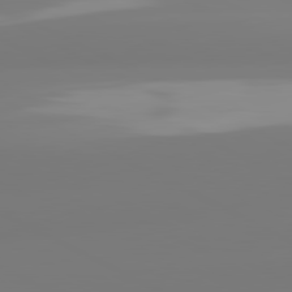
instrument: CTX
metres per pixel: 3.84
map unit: lApd
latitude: 80.8569
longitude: -156.8380
